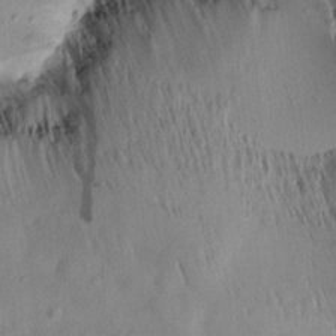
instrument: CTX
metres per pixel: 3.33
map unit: Aa
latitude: 13.1025
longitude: -141.4615
